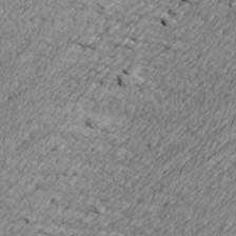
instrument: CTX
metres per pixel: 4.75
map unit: Nve
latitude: -9.1431
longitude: 173.7855
